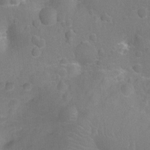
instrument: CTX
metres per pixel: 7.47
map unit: Nhu
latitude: -14.5007
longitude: -25.5938
